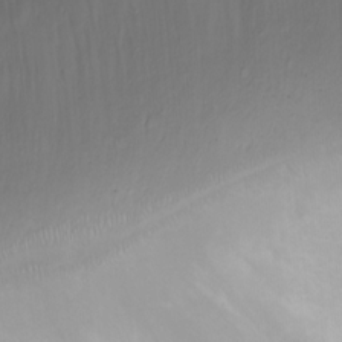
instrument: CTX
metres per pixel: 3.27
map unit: Ht
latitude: 1.4426
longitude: -36.4979
